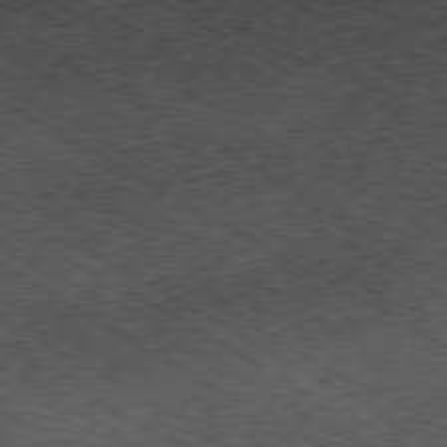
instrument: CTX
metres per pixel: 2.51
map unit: Hpe
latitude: -80.2740
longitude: 22.9353
